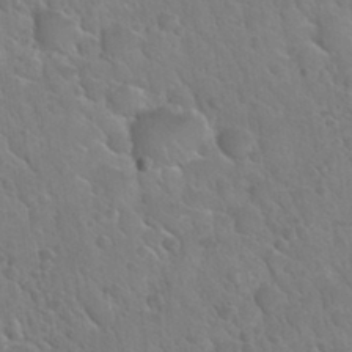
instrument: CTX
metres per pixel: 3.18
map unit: Nhu
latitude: 30.4979
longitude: -53.8206
